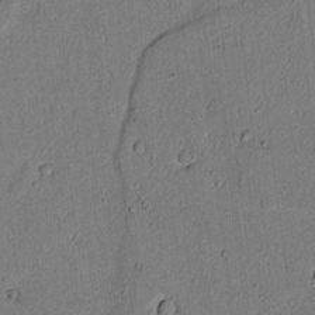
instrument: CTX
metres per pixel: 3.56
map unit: lAvf
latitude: 5.8016
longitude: 168.5006
